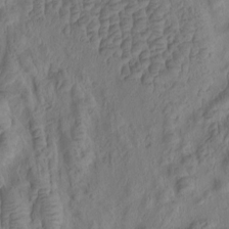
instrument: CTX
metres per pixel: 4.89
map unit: eHh
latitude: -1.2565
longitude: 15.3888
